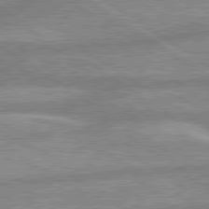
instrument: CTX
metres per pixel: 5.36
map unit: lApd
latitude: 80.0633
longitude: -169.4616
